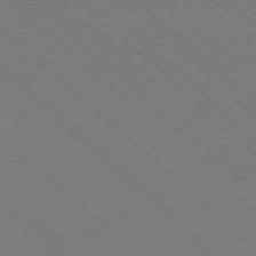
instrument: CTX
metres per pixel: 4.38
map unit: Ap
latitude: -77.3510
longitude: -65.7639
